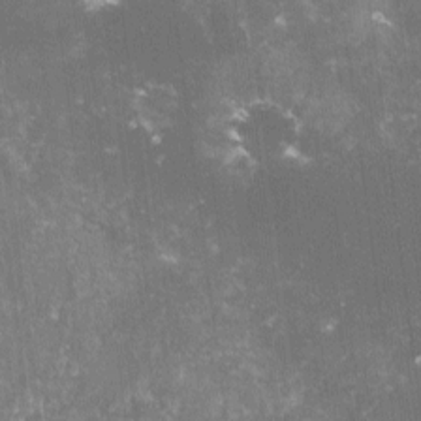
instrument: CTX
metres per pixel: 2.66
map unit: lHvf
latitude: -14.5763
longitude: -98.6490
